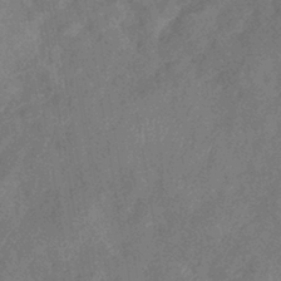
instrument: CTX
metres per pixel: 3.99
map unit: eHb
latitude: -39.1053
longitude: 77.4076
